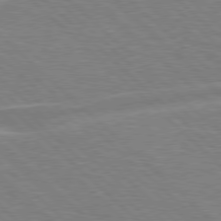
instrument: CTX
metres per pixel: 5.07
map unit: Hpe
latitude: 77.7071
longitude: -152.1578
